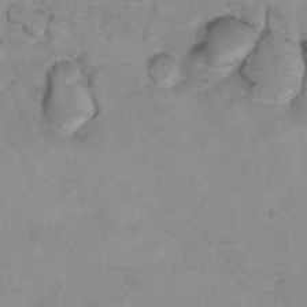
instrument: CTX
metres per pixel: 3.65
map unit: Hto
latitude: 7.6505
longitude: -35.2348
